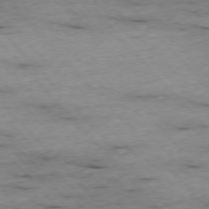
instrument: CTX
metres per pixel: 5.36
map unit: Ap
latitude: -76.1984
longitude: -89.6316
